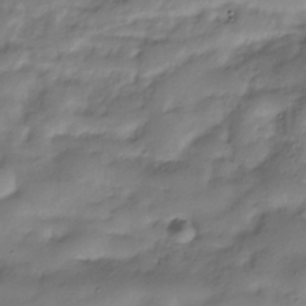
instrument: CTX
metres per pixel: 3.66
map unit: Hve
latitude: -31.8800
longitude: 90.8408
